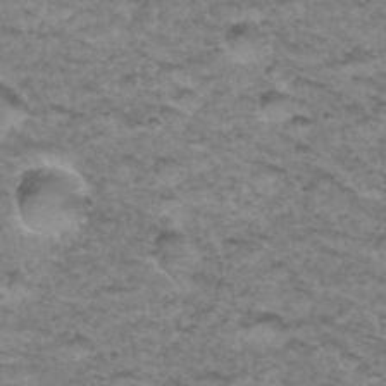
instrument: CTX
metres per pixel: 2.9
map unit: Hto
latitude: 35.0836
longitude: -47.5938
